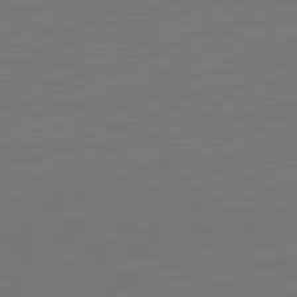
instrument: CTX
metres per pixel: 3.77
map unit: Hpe
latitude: 75.5560
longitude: -124.3089
